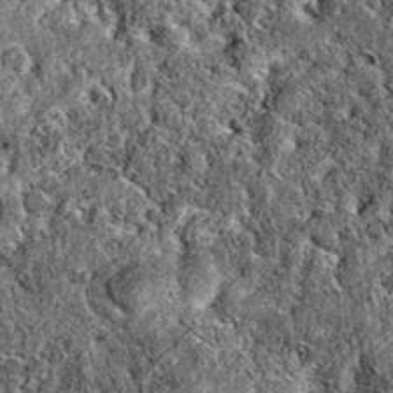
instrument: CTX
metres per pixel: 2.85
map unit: eAb
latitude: 36.6112
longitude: 110.5574
